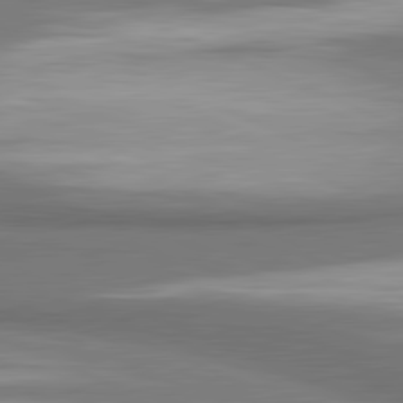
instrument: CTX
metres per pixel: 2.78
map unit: lApd
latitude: 81.5749
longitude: 174.3306
